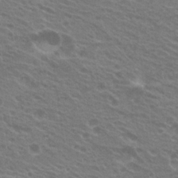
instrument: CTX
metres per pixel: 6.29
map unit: Hto
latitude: 21.6694
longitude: -31.2537
